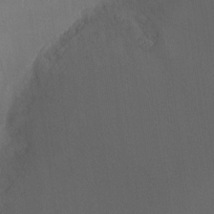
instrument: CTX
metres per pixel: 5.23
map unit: Ht
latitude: -8.5574
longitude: -38.5924
